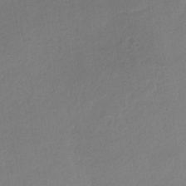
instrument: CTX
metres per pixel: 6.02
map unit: lHb
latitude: -36.7085
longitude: 68.7085
